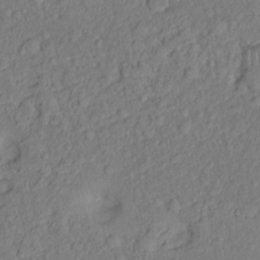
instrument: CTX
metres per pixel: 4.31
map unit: Nhu
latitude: 1.3292
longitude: -14.2145
